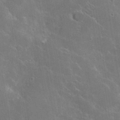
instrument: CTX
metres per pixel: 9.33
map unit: lHvf
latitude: 36.2334
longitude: -92.3467
